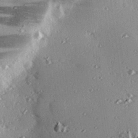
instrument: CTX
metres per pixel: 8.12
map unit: eHh
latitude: 23.0458
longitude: -89.8584
